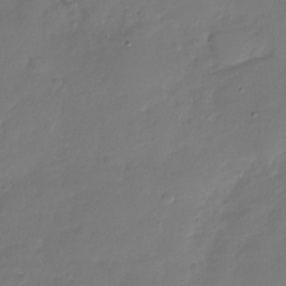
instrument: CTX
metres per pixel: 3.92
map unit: Nhu
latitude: -28.7841
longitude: -60.5545
